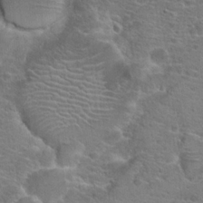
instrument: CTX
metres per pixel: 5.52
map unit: Hto
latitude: 19.8016
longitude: -41.5560
